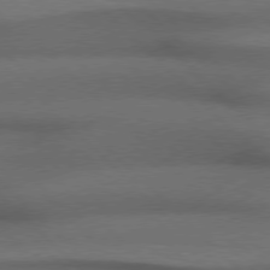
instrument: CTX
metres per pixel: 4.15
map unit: Hpe
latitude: 77.2915
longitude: -156.5545
